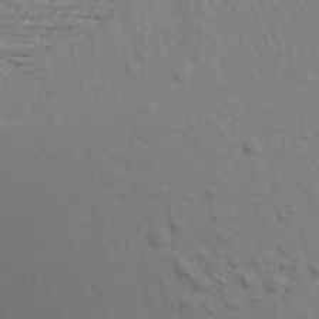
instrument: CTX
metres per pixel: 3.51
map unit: Aa
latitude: 21.6505
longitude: -142.6113
